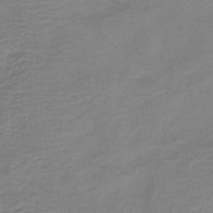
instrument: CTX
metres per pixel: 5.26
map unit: HNb
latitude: -41.5021
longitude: 50.9731
